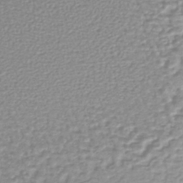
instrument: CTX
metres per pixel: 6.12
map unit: lHb
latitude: -40.5007
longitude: 64.4062
